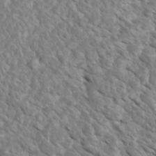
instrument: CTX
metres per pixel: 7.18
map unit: Htu
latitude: 2.5923
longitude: 142.6707
